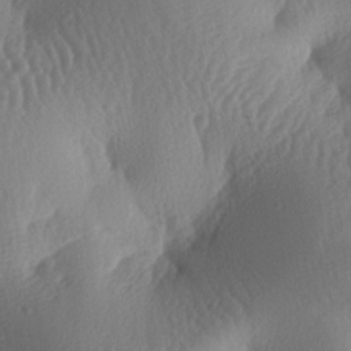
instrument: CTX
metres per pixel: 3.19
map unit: lAa
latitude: -7.7477
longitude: -128.3278
